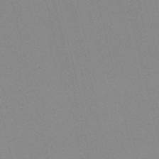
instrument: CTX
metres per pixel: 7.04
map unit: lHb
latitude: -48.3873
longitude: 64.7274
